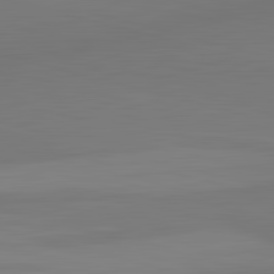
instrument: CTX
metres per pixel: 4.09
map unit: lApd
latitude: 83.5371
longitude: -133.5560
